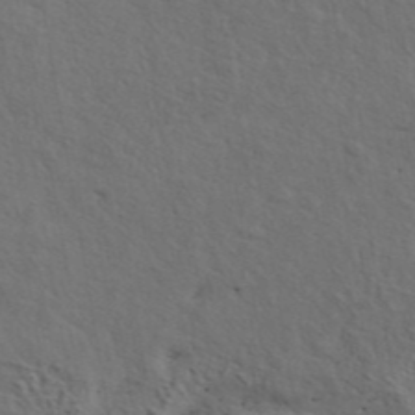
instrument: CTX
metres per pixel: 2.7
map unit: eAb
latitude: 43.2159
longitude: 112.7463
